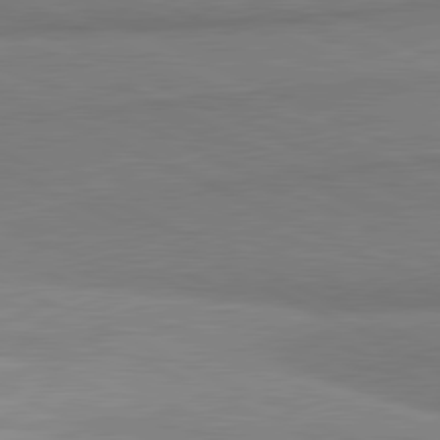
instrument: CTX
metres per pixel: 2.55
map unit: lApd
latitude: 80.9892
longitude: 166.1606
